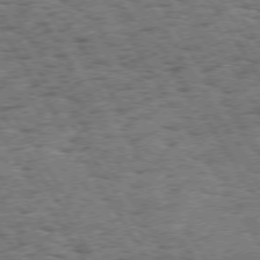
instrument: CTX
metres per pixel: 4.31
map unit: Hpe
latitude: 73.5749
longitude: -139.7261
